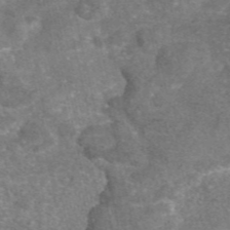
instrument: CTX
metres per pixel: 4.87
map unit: eAb
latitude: 46.6113
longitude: 105.2376
